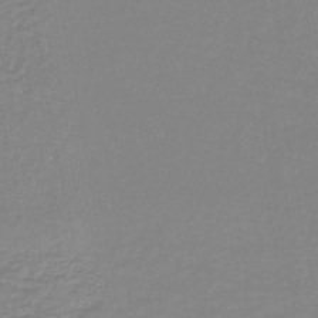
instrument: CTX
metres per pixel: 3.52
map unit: lHb
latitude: -41.5021
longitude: 63.4643
